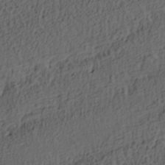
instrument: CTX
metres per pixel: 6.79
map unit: lAa
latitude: 4.2900
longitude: -113.7261
